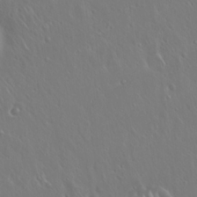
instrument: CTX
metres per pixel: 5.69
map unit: Hto
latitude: 17.8961
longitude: -57.1403
